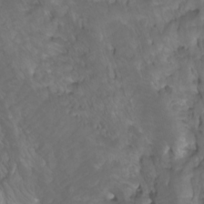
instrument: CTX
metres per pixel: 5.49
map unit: Htu
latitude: -8.3873
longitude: -64.6490
